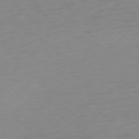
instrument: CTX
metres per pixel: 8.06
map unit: Ap
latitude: -77.1998
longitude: -77.7638
